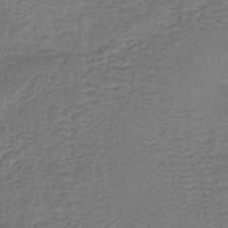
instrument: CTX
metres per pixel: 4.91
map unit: lHb
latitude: -38.5574
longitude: 59.9556
